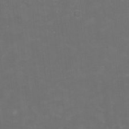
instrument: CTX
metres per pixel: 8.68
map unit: HNhu
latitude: 2.5168
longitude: -1.5560
